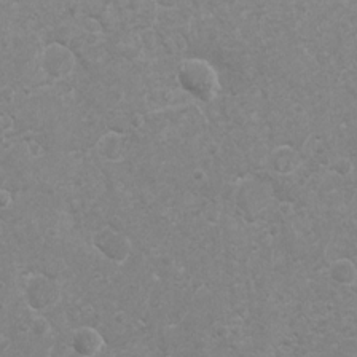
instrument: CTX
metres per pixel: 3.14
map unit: eHh
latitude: -4.3873
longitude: -74.5924
